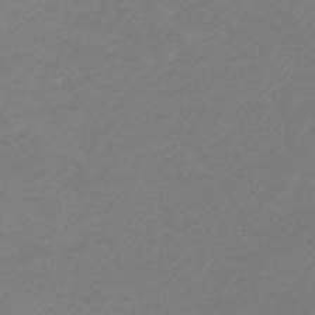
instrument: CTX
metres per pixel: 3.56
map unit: HNb
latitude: -33.8234
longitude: 61.1053
